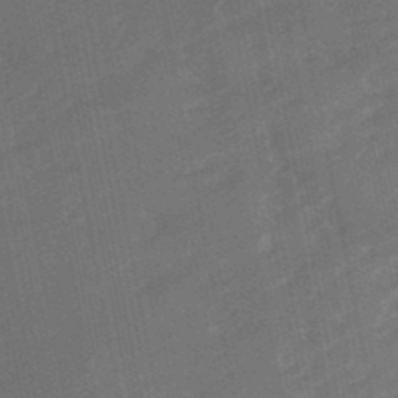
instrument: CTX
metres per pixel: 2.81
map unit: eHb
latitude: -47.9556
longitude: 88.6707
